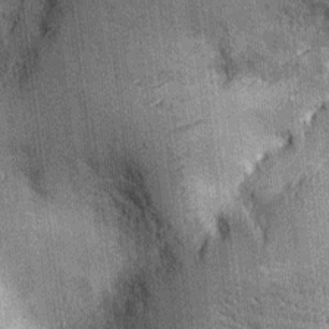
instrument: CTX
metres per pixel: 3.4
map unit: Ht
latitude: -2.8408
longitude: -12.7813
